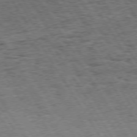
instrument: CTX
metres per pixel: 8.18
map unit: Hpe
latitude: 73.7828
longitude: -139.8772
